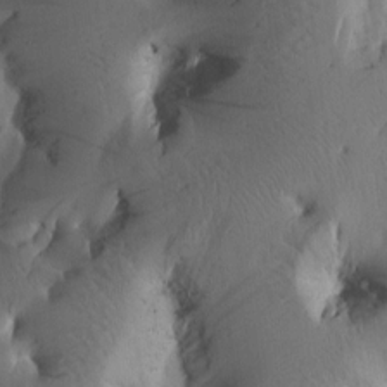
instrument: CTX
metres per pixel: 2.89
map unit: Htu
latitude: 1.0458
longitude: 176.1417
